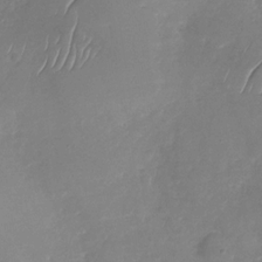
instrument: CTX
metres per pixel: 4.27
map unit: Nhu
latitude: -29.3132
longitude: -59.9528
